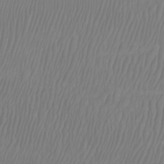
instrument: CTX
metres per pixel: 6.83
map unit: Htu
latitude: -8.5574
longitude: -74.8380
